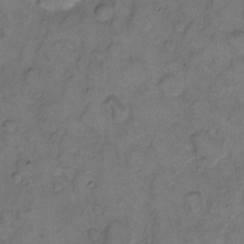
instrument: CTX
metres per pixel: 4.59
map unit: eHh
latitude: 11.1025
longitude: -63.5371
